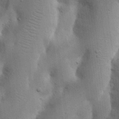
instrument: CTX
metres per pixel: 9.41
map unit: Nhu
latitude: 19.8394
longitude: -73.8962
